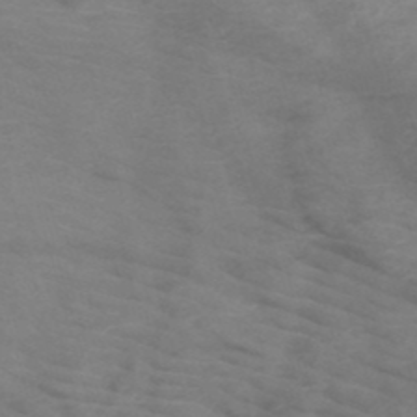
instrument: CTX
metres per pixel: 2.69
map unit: HNb
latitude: -49.6155
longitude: -46.4979
